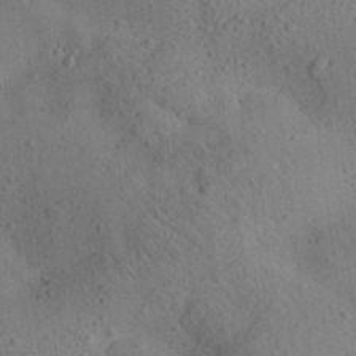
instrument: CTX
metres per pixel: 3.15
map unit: Aa
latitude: 25.0080
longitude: -143.2915
